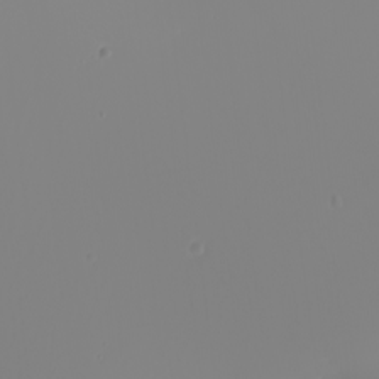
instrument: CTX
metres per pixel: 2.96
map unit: Nhu
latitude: -6.1983
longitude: -95.5938
